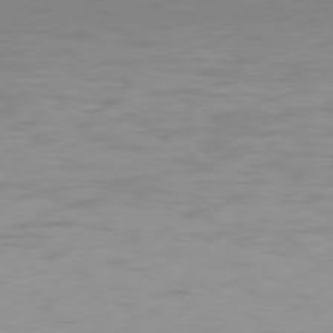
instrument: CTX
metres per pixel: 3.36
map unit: Hpe
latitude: 78.3656
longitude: -137.1403
